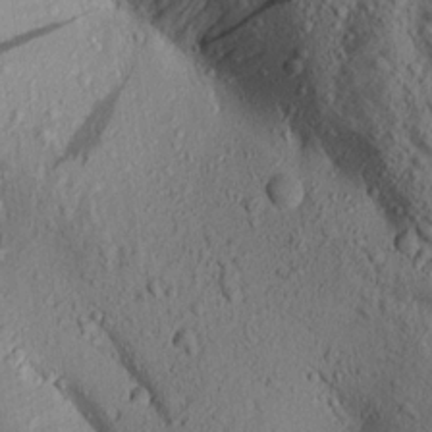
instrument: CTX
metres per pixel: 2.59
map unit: Aa
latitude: 17.2537
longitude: -146.0255
